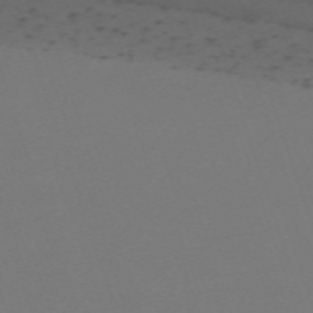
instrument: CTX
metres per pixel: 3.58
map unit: eHh
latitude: -63.3509
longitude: 53.4643
